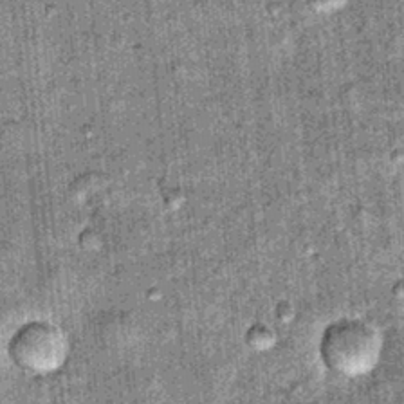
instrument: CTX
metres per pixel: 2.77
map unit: Hto
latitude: 15.7828
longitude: -35.0458
